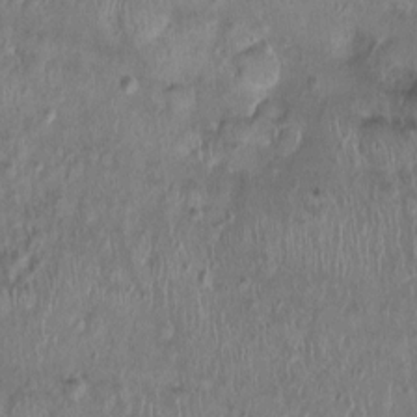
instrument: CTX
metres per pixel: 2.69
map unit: Nhu
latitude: 0.7057
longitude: -15.0837
